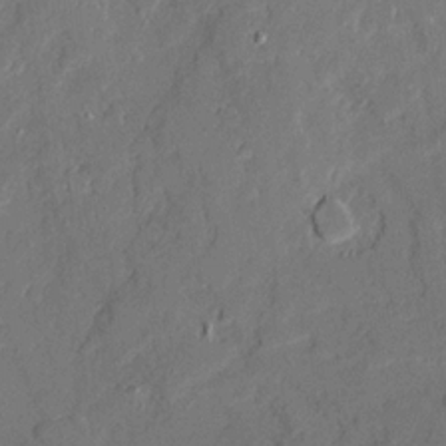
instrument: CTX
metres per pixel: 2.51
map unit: Ave
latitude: 20.4034
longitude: -128.2333
